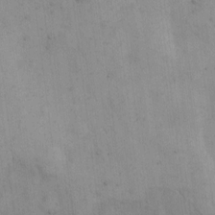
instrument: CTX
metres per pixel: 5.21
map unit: Hto
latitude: 8.7246
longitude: -61.1025
